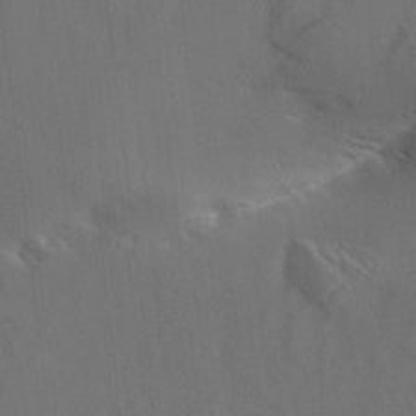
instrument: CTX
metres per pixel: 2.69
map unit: Aa
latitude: 10.1200
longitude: -142.3090
